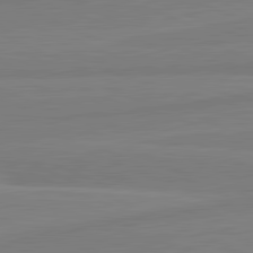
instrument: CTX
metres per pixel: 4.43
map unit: lApd
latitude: 81.8394
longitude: -173.2914
